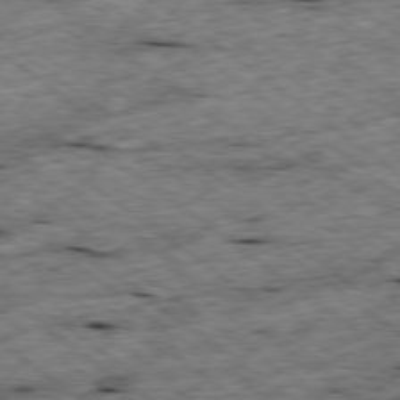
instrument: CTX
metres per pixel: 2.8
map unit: Ap
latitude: -79.3698
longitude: -88.4790
